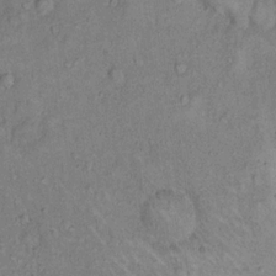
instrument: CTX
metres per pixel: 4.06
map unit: eHh
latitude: 17.6505
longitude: -62.2901
